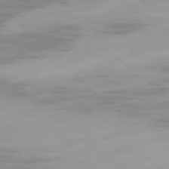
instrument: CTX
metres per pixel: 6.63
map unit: Ap
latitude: -78.6329
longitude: -96.1767
